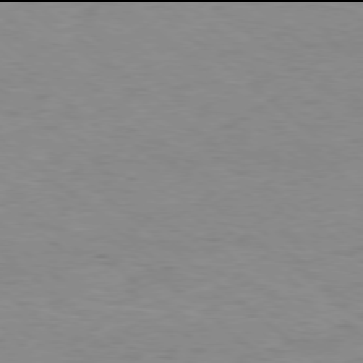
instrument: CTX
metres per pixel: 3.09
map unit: Ap
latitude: -78.0094
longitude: -92.8947
